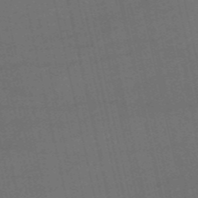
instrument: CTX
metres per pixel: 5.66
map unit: HNb
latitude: -55.2565
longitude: -41.4426
